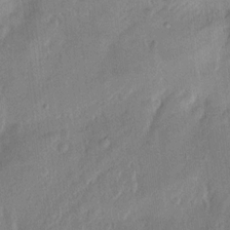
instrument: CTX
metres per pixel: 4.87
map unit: Hto
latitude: 9.8206
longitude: -58.4034
